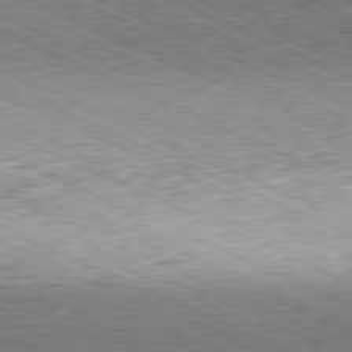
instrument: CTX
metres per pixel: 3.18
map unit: Hpe
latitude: -81.3888
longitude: 11.7856
